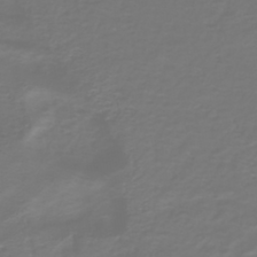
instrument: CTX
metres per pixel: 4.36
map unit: eHh
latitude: -43.3509
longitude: -33.2159
